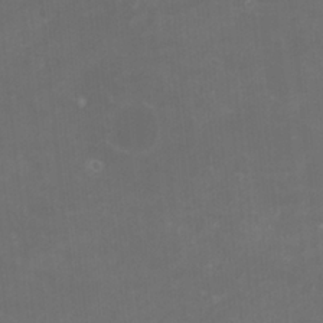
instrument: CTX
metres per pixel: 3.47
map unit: HNhu
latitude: 2.5734
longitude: -1.5560
